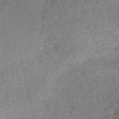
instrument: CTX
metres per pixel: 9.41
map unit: HNb
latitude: -55.1809
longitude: -45.6883
